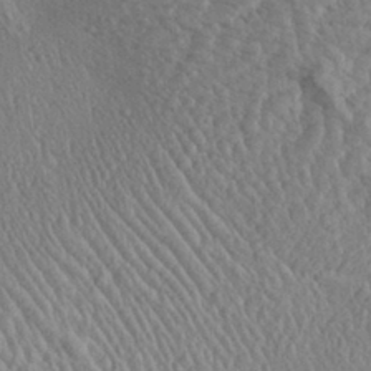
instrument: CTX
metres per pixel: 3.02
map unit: Aa
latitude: 29.8583
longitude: -137.5182
